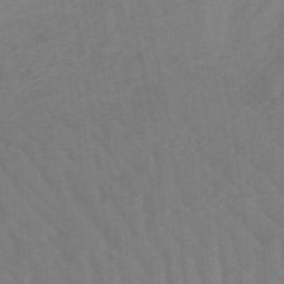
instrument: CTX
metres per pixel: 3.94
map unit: lHb
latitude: -48.7086
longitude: 83.7666
